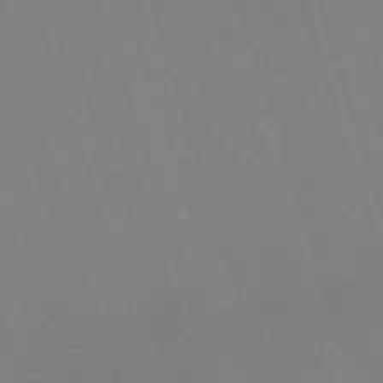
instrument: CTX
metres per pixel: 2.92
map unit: eHh
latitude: -62.4818
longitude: 50.4251
